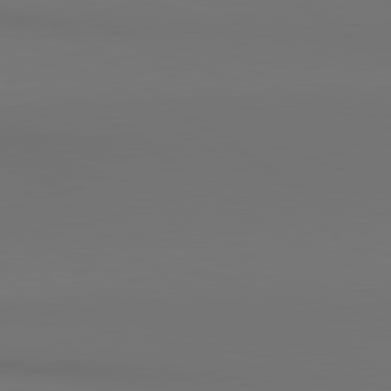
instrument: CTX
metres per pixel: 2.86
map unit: lApd
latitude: 80.8380
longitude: 153.1431
